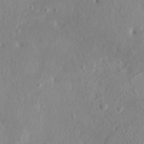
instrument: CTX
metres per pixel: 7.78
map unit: HNhu
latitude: 7.2915
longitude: -1.1970
